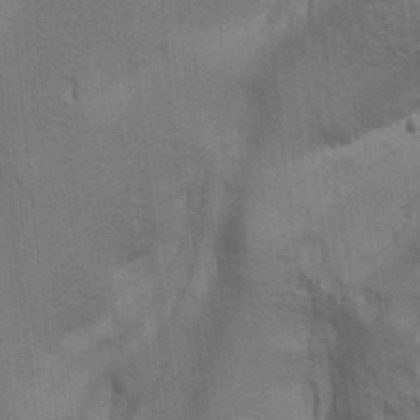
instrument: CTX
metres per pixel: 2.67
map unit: lAa
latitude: 12.0255
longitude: -108.4979
